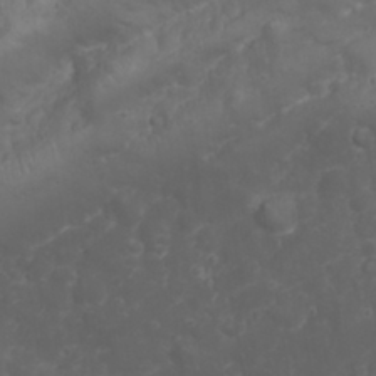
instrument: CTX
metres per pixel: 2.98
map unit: Nhu
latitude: 23.8961
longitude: -59.8961
